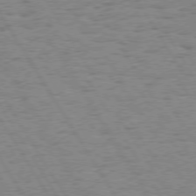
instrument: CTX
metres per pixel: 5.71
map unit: Hpe
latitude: 74.2900
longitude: -135.8016
